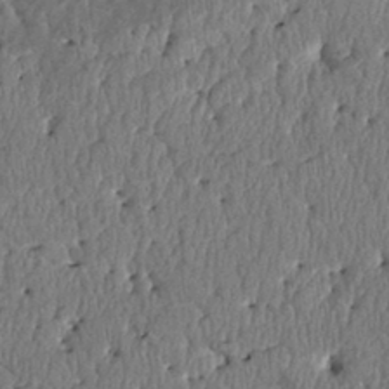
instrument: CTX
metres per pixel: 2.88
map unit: Htu
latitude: 3.7071
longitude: 149.8801
